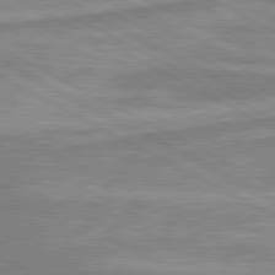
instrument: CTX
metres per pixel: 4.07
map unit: lApd
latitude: 80.3845
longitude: -174.5357
